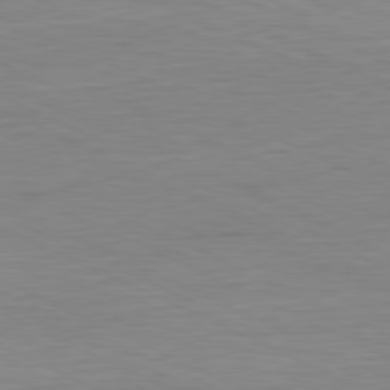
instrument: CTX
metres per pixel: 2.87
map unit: Ap
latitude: -81.3888
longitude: -75.5560
